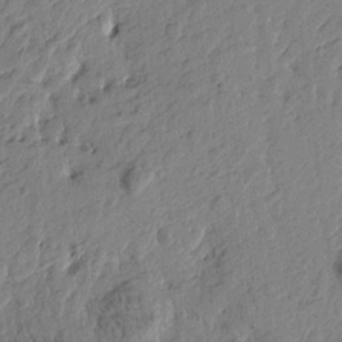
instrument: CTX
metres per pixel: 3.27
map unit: Htu
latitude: -2.7841
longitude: 179.8800
